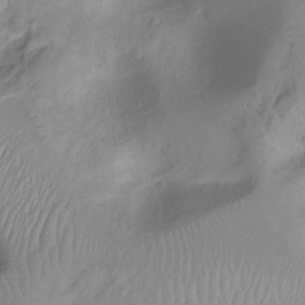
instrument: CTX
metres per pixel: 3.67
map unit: Nhu
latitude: -14.9542
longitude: -26.6680
